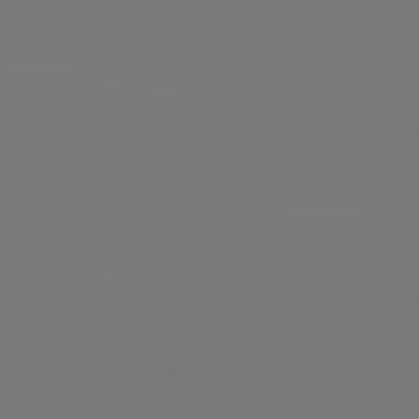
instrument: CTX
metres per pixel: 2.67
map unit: Hpe
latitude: 76.8380
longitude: -136.9136
